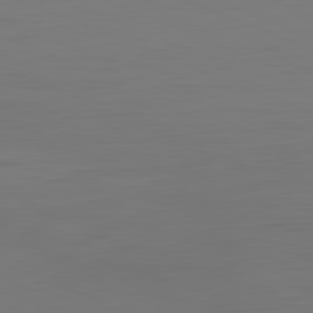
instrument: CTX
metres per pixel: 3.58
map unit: Hpe
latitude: -82.0850
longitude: 7.3698
